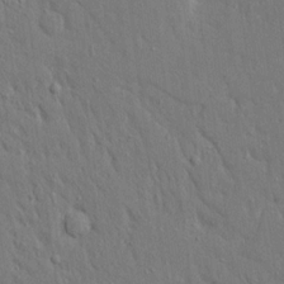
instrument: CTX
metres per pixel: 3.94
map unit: Ave
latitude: 17.3860
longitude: -141.1025
